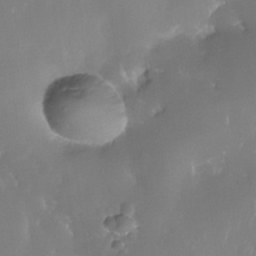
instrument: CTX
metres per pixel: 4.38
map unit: Nhe
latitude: -35.1053
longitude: -131.4049
